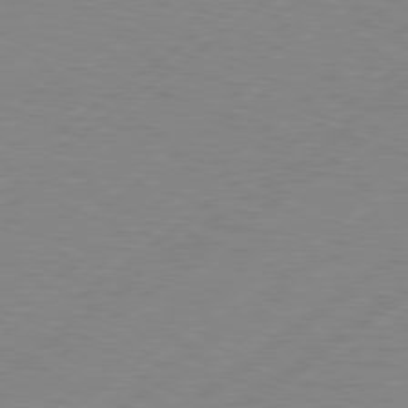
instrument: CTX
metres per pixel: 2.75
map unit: Hpe
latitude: 78.8758
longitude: -120.1956
